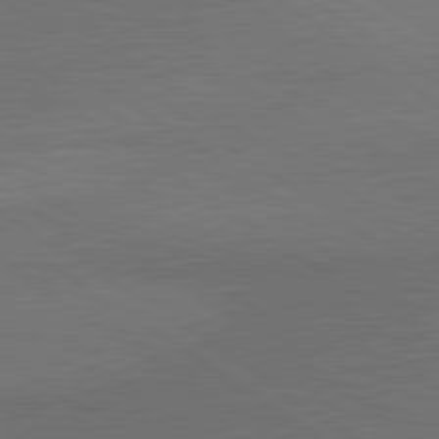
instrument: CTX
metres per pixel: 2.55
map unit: lApd
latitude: 80.8380
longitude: 161.8800
